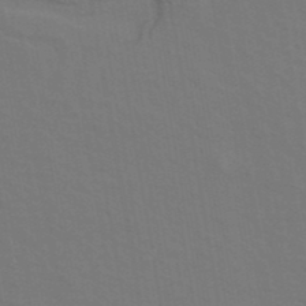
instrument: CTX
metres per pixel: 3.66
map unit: ANa
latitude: 39.7827
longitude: 28.5196
